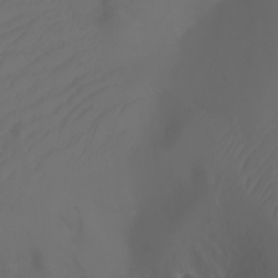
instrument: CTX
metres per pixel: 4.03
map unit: Ht
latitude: -3.3698
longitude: -61.1403
